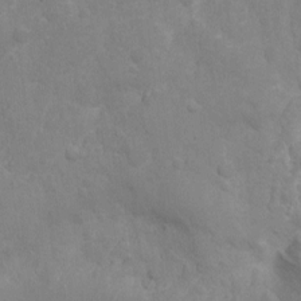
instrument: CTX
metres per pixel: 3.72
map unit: Nhu
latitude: -14.8786
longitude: -25.4048
